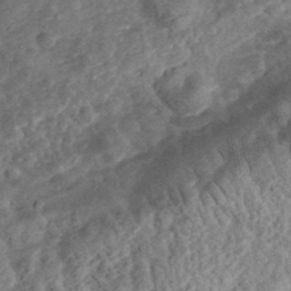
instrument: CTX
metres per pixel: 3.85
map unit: eHh
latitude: 35.8205
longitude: -79.0648
